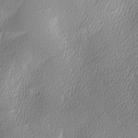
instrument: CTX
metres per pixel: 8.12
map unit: lAa
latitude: -6.1983
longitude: -123.0458
